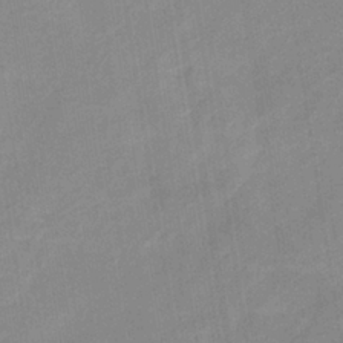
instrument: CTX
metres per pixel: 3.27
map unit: eHb
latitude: -36.0850
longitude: 74.1795
